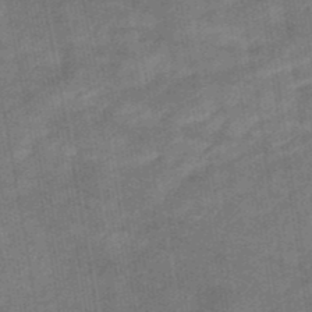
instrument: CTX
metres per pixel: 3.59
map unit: eHb
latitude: -40.2550
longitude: 82.7274
